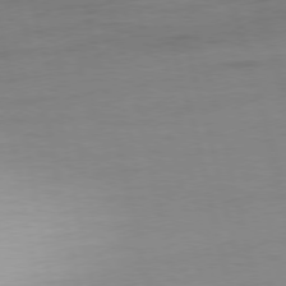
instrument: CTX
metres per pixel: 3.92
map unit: Ap
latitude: -76.7463
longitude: -73.6316
